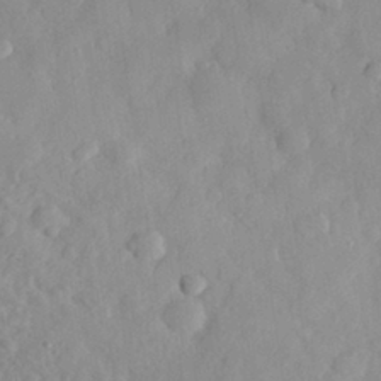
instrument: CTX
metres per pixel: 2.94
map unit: eHh
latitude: 30.0633
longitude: -73.6694
